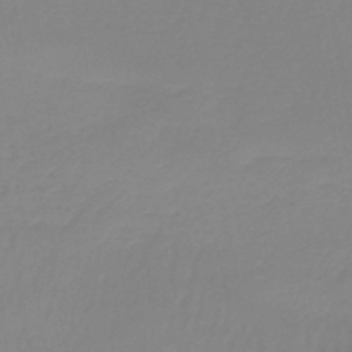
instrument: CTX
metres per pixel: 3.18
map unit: lHb
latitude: -44.2928
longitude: 62.7274
